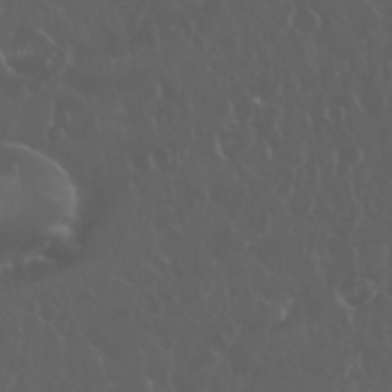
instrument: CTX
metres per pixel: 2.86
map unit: eHh
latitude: 34.2144
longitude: -59.6127
